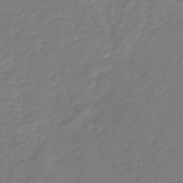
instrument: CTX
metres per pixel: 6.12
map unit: lHb
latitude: -46.0850
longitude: 62.4251
